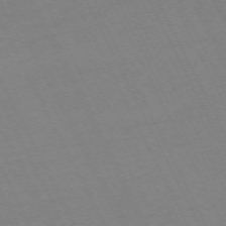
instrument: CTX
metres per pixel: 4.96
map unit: Hpe
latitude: -70.8030
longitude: 16.2740
